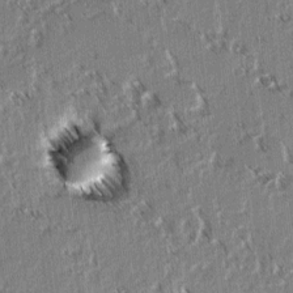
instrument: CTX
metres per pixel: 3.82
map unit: lAvf
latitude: 3.6127
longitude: -105.9528
